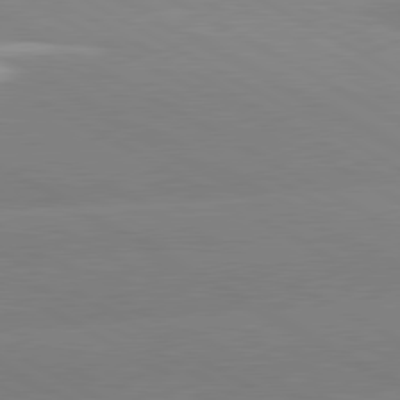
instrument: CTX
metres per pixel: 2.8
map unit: lApd
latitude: 80.6301
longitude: -153.1781
